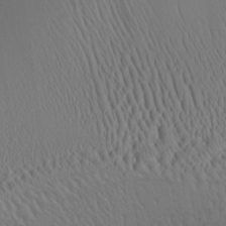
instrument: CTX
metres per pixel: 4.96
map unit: Aa
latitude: 26.5546
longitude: -136.8191
